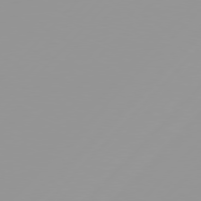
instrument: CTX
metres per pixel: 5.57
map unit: Hpe
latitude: 77.4615
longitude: -139.4426
